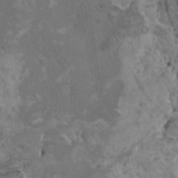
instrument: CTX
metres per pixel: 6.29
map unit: HNhu
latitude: 6.4979
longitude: -0.9513
